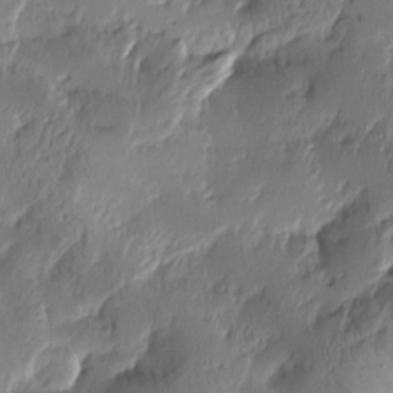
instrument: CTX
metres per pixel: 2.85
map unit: Htu
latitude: -2.1227
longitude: -177.4048
